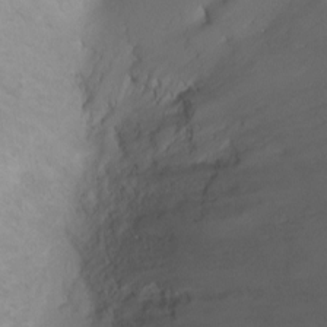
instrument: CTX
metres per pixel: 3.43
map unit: Ht
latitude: -2.5951
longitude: -18.8758
